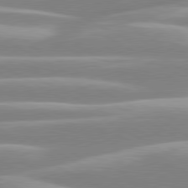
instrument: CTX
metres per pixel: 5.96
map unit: lApd
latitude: 80.4223
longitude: -129.2537
